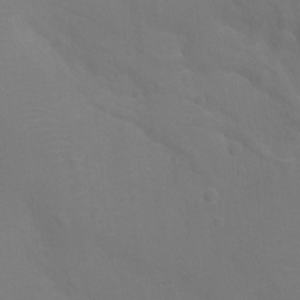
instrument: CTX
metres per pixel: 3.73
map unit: Ht
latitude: -3.5021
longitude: -24.8569
